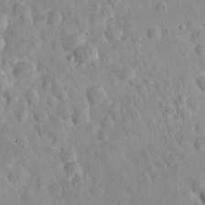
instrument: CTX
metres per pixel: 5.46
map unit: eHh
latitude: 24.8191
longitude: -66.8002
